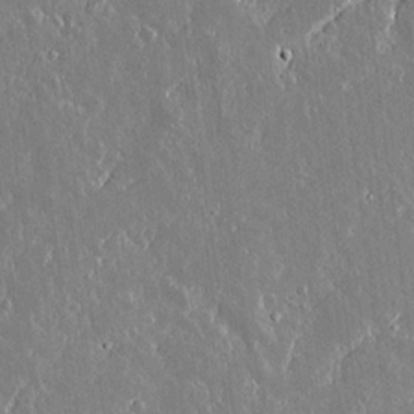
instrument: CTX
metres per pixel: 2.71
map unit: lAvf
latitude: 15.0459
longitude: -129.0647
